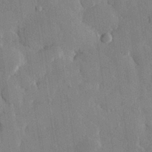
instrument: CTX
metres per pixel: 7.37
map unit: eHh
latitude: 28.5168
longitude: -79.6505
